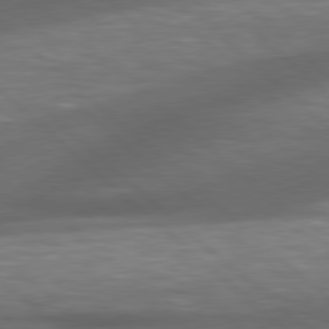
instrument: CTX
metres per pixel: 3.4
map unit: lApd
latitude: 79.0459
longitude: -116.9325
